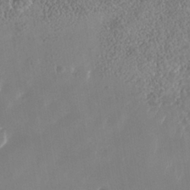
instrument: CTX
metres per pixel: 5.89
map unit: Nhe
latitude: -39.5210
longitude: -117.7072
